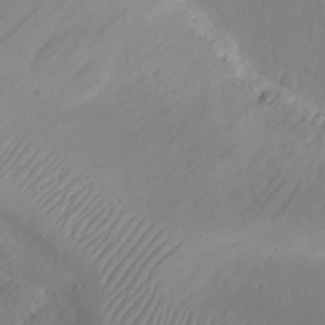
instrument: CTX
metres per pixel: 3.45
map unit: eHh
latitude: 23.5749
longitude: -66.5545
